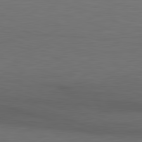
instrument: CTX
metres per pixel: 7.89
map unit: Hpe
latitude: -82.5763
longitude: 10.8597
